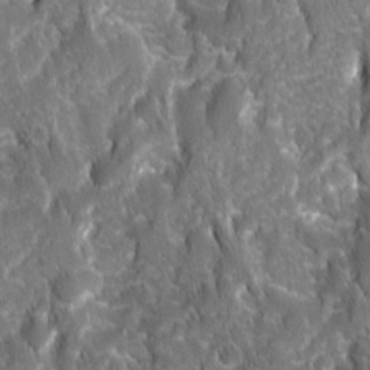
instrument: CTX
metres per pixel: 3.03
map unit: Ave
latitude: 15.8584
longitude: -133.2726
